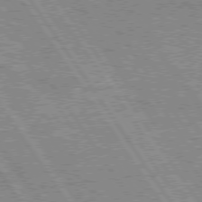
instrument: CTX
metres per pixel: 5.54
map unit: Hpe
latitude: 75.4993
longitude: -155.4426
